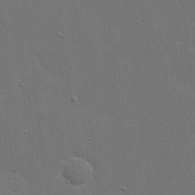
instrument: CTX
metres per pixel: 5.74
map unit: eHh
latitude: 19.7827
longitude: -66.7813
